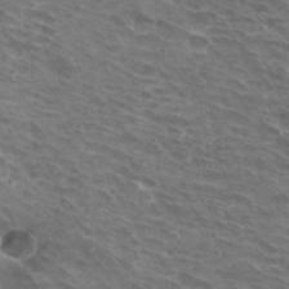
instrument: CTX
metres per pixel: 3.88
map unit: Hto
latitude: 33.2726
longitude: -43.6505
